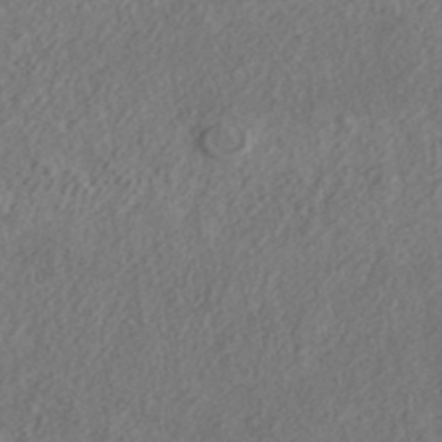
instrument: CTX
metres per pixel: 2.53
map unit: ANa
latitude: 38.3278
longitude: 20.4440
